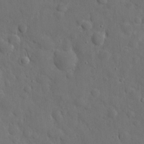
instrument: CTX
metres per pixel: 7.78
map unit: eHh
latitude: 22.0444
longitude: -62.8758
